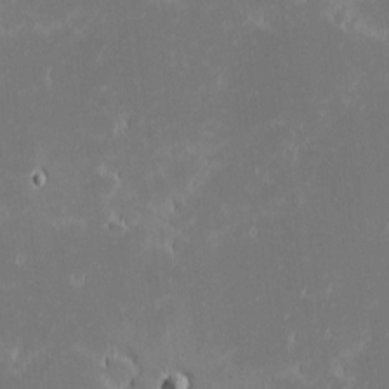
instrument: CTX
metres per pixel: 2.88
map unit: eHh
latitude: -1.8990
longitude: -84.0444
